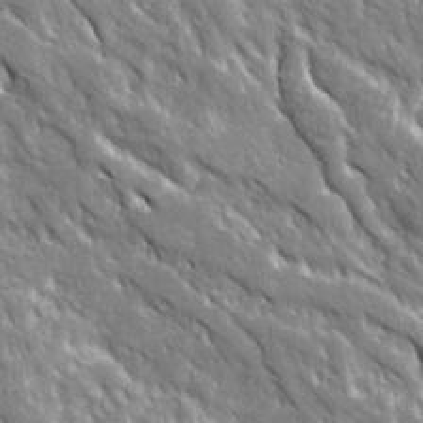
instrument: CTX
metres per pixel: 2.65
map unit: Ave
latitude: 19.9528
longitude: -135.4993
